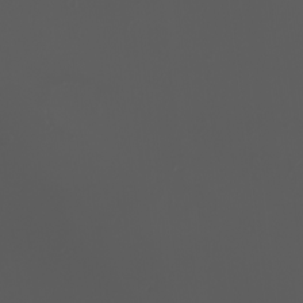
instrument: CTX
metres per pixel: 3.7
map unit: eHh
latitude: -2.8407
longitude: 19.8422
